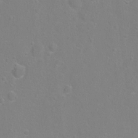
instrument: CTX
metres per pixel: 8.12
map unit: Hto
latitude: -5.4643
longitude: -35.5749
